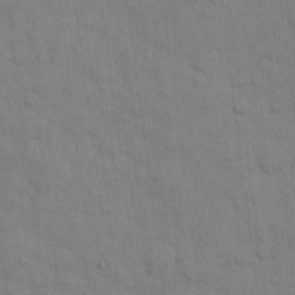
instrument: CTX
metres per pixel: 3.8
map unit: eHh
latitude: 10.1200
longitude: -67.1403
